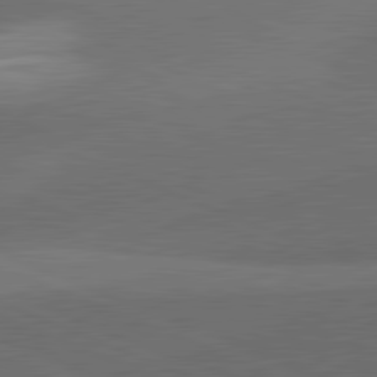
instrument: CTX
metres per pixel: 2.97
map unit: lApd
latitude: 81.6505
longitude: 137.0864
